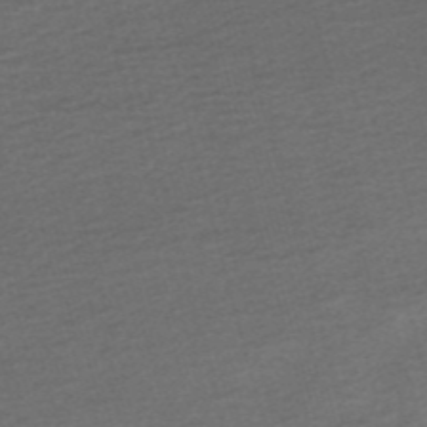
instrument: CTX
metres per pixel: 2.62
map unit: ANa
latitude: -45.2943
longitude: 105.7288
